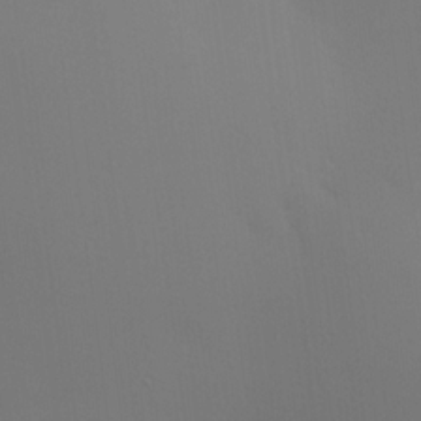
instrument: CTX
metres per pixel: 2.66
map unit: HNhu
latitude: 14.0633
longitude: 13.2943
